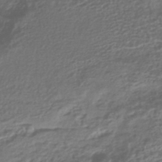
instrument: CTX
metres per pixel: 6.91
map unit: HNhu
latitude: -45.2376
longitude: 97.2187
